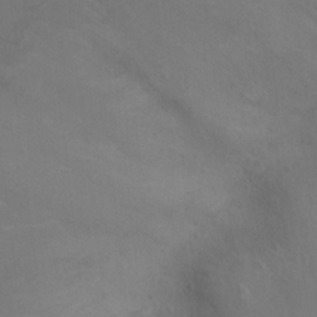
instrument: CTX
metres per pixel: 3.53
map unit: Ht
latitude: -10.4440
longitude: -33.8772
